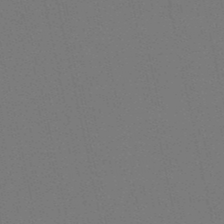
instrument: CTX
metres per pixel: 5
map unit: HNb
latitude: -49.7856
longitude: -52.4223
